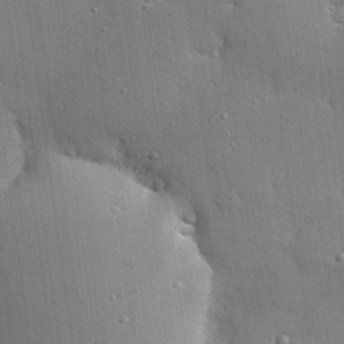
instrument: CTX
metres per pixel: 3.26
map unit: eHh
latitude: 23.8394
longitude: -89.1592
